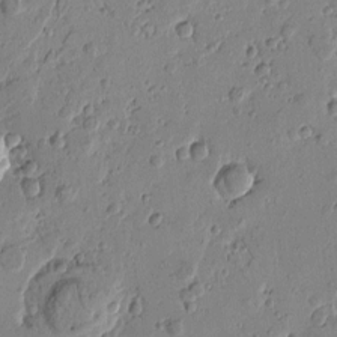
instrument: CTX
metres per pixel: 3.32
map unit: Htu
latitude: -1.1998
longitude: -177.4048
